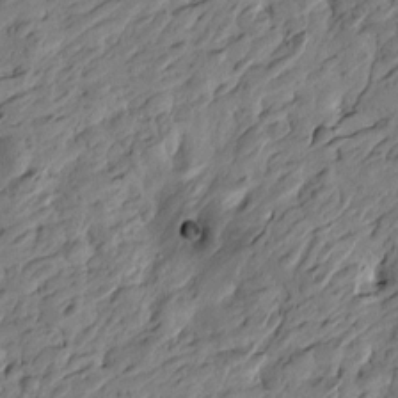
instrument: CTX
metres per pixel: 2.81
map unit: Htu
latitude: -3.5210
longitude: -179.6694
